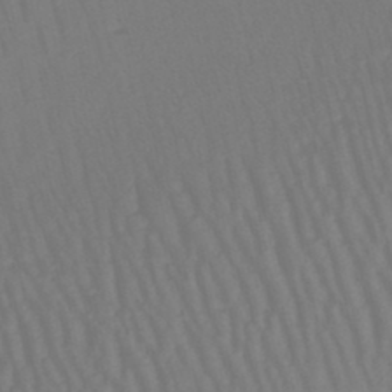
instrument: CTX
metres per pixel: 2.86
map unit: lHb
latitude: -47.0864
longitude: 64.9920
